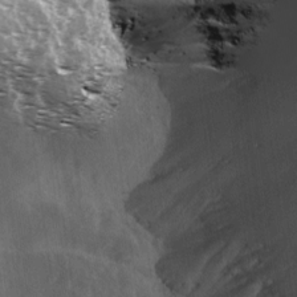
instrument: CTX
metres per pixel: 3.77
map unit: Ave
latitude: 18.3278
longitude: -131.8206
